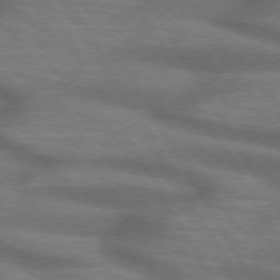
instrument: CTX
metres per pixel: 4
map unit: lApd
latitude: 73.1026
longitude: -57.9339
